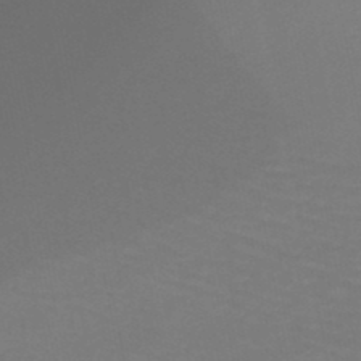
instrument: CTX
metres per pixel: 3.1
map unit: lHb
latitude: -47.6910
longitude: 75.2187
